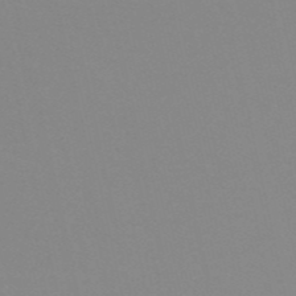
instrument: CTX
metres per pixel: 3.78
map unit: eHh
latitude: -53.3887
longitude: -24.9891
